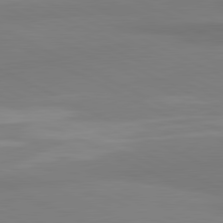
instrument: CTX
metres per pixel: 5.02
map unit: lApd
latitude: 81.1970
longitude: 179.0675
